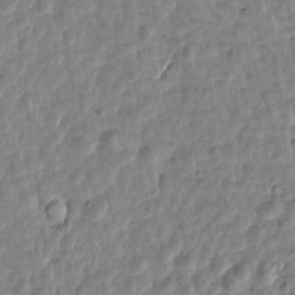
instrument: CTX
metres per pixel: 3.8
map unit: Htu
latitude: 1.8394
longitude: -179.5371
